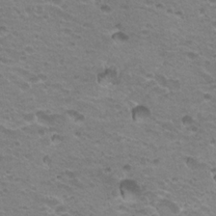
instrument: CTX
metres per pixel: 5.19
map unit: Hto
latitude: 20.7624
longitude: -32.1767
